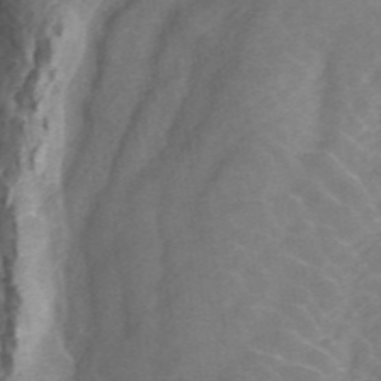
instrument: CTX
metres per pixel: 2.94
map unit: ANa
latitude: 45.7638
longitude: 22.5007
